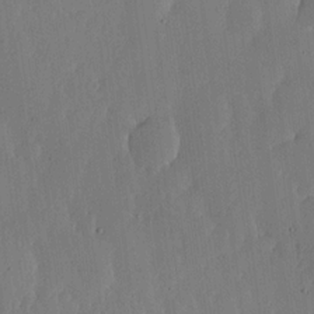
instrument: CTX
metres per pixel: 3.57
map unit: lHvf
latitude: 17.3104
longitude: -115.3670
